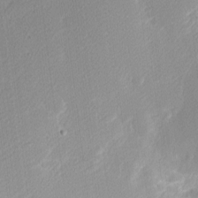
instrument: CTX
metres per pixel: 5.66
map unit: Nhu
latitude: 2.2522
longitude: -76.0633
